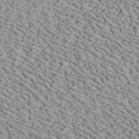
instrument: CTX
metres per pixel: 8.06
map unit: ANa
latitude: 40.5923
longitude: 18.9920
